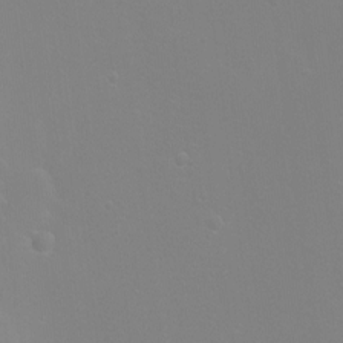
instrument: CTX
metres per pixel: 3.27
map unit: Ht
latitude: -6.2739
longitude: -28.6868
